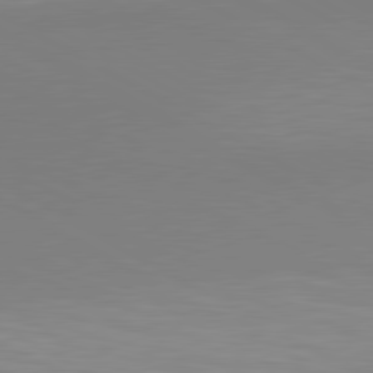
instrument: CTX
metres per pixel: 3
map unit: lApd
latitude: 80.3089
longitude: 132.5952
